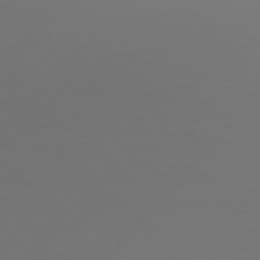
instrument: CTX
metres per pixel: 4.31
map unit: Hpe
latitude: 76.8002
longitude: -138.3089
